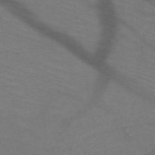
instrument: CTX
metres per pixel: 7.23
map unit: HNb
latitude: -50.3495
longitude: -44.7246
